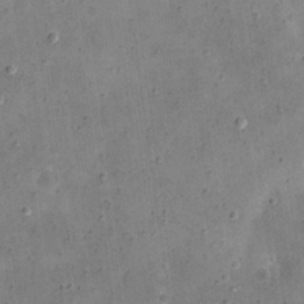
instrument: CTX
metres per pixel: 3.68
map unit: eHh
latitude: 21.4427
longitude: -66.2144
